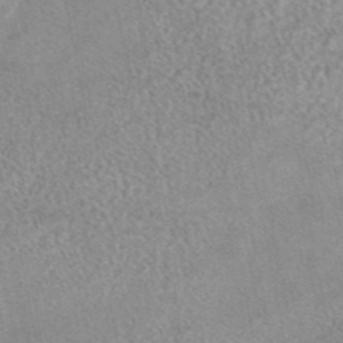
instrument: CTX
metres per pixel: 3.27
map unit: eAb
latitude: 45.0836
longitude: 104.4251
